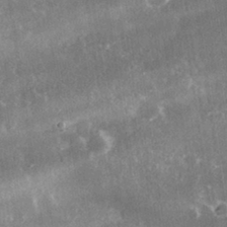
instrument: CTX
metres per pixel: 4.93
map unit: lHvf
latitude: 32.0444
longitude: -91.5749
